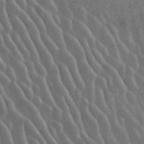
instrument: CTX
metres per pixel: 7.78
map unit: ANa
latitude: 42.6680
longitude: 30.6896
